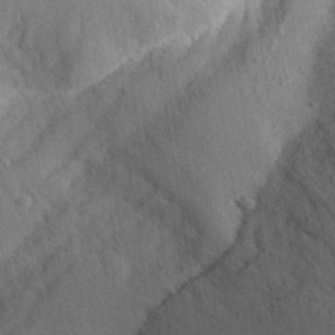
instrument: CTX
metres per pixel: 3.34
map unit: Aa
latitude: 29.8961
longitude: -145.4426
